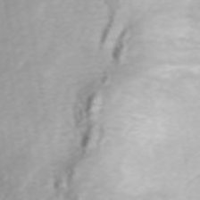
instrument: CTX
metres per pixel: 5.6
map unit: ANa
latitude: 44.4412
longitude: 22.3495
